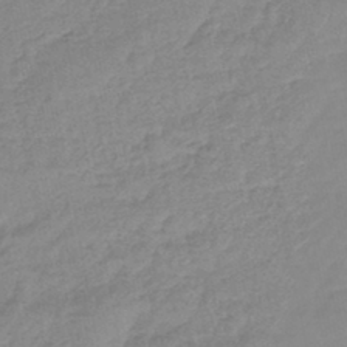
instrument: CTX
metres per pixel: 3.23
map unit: eHb
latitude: -44.8408
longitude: 80.7841
